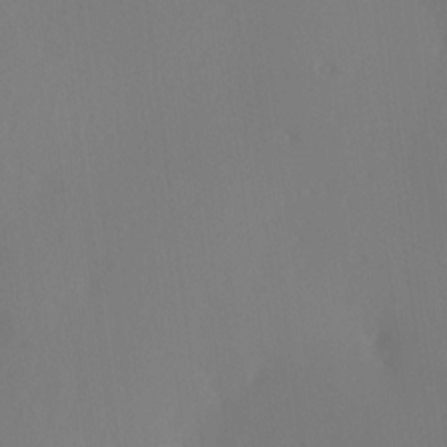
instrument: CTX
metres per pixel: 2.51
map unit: Hve
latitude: 13.7450
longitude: -91.2159
